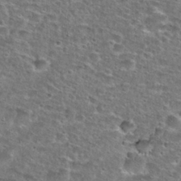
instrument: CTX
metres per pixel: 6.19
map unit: Nhu
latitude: 28.8947
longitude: -49.3104
